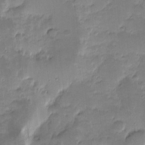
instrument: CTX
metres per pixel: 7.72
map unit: eHh
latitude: -0.9731
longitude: -86.3278
